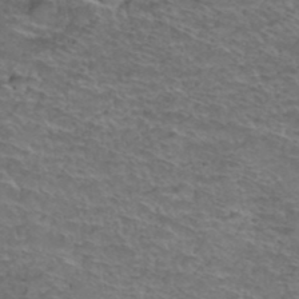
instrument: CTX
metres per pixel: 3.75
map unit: Hto
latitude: 38.6679
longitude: -43.1592
